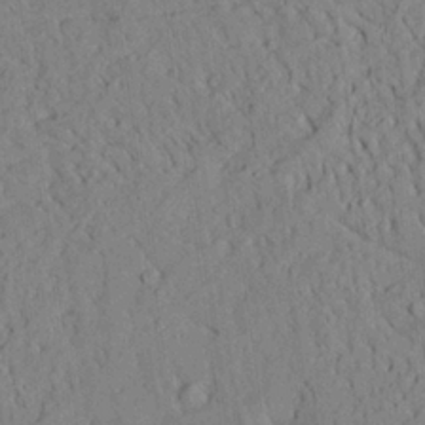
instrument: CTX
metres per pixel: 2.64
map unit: Ave
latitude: 24.3278
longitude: -133.2915
